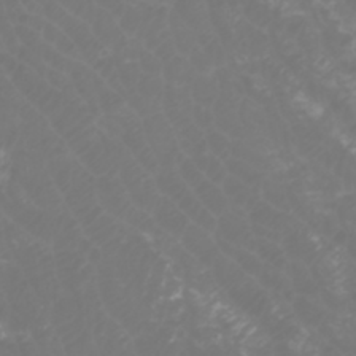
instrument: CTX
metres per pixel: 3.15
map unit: Htu
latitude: -1.0487
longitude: -77.1970
